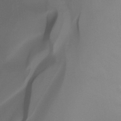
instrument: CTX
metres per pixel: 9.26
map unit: Nhu
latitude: -15.5210
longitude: -49.8394
